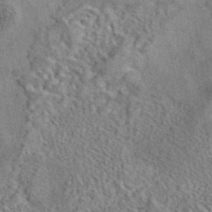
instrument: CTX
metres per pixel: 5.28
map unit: eAb
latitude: 42.2145
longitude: 110.2361
